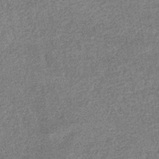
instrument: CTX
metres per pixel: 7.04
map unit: eHb
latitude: -34.8219
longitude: 78.2361
